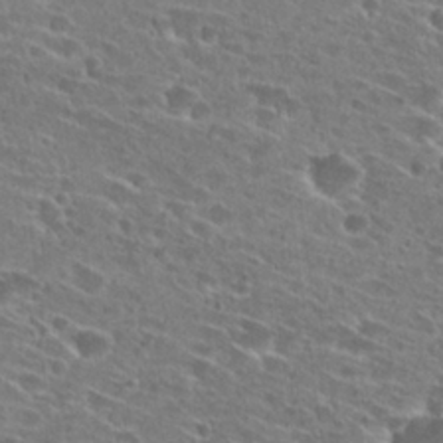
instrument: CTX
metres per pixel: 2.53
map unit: Hto
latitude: 26.5357
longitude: -46.1200
